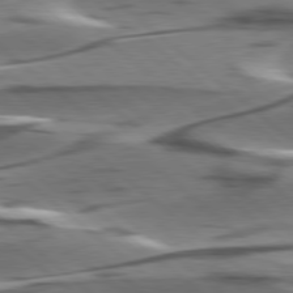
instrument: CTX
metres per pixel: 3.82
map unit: lApd
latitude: 78.4601
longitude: -49.8394
